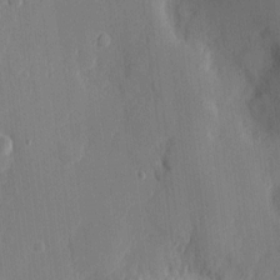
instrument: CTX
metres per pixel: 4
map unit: eHh
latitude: 5.9528
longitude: -72.8758
